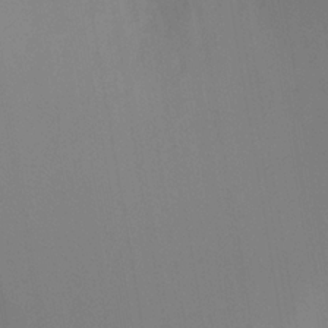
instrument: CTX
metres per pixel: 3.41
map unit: Ht
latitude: -8.6329
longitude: -31.1026
